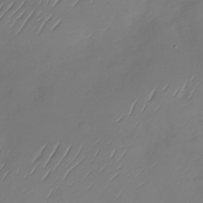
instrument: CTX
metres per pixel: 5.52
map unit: Nhu
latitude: -29.1431
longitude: -59.2915
